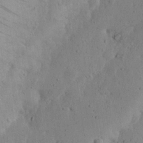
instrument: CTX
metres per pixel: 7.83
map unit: Nhu
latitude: 20.2334
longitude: -74.8758
